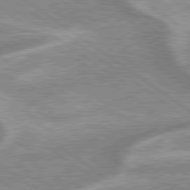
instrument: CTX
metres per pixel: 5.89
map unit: lApd
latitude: 79.3860
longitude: -169.1781
